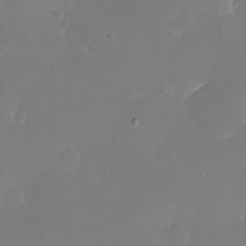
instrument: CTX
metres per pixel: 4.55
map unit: eHh
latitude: -6.1983
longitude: -78.0633
